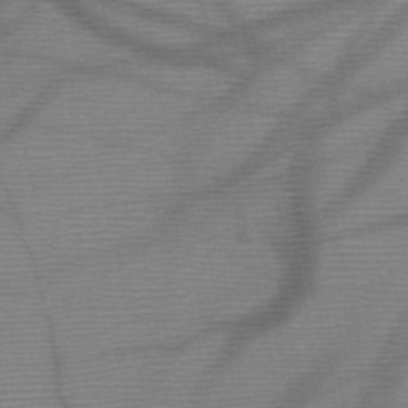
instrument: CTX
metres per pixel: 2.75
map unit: HNb
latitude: -47.8233
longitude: -41.0836
